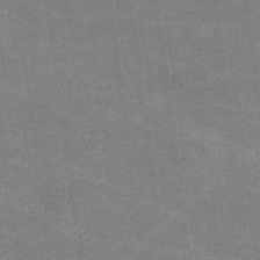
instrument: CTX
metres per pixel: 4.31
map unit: lHvf
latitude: -11.6722
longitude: -103.9528
